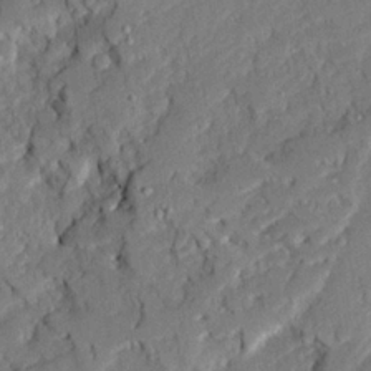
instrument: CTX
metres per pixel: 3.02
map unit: Ave
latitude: 22.9136
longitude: -130.0822
